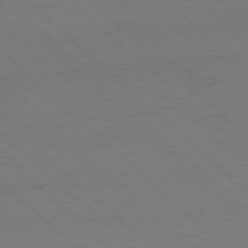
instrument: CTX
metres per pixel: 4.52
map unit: Ap
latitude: -77.7289
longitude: -84.9703
